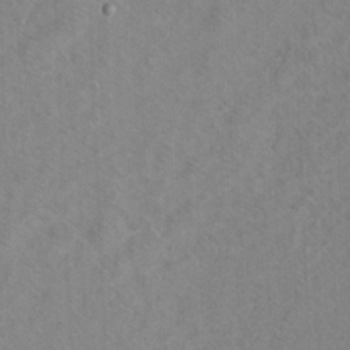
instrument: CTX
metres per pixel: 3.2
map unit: Ht
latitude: 9.6505
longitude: -33.1214
